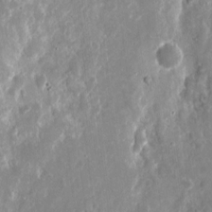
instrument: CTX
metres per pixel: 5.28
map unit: eHh
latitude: 10.8380
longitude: -72.1389
